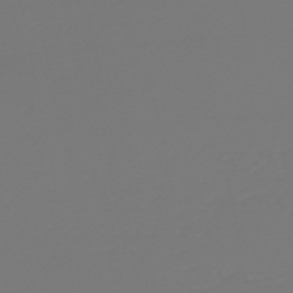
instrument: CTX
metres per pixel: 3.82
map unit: HNb
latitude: -46.7274
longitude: 56.3684
